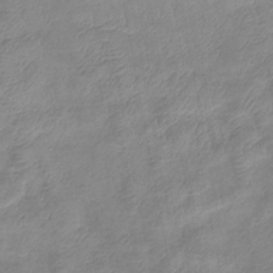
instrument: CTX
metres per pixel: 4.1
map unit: eHb
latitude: -37.6344
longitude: 76.6518
